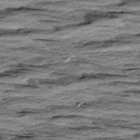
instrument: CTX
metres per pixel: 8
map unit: Aa
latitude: 8.5924
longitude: -137.8584
